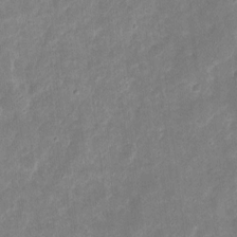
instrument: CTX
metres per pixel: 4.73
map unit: eHh
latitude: 9.3671
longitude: -72.1011
